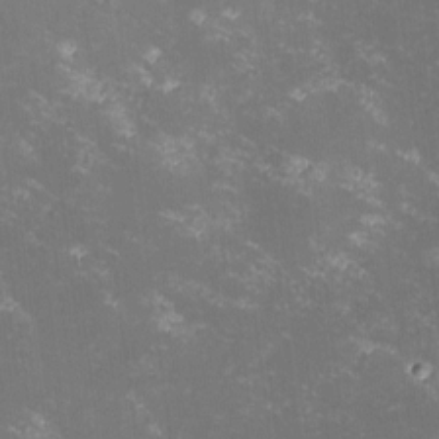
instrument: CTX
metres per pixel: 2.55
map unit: lHvf
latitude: -13.7100
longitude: -99.9717
